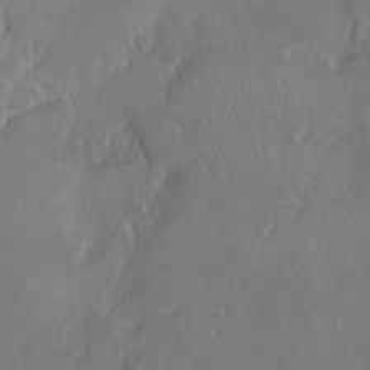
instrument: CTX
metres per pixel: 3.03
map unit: HNhu
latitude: -3.1620
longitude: -6.4790
